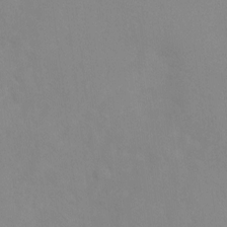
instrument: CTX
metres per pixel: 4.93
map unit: Ht
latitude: 2.8191
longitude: -25.3670
